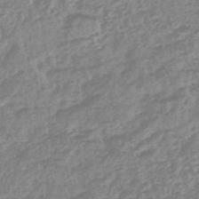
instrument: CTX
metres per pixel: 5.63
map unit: lHb
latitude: -44.3495
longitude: 79.5021
